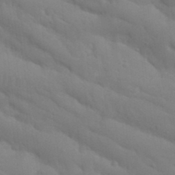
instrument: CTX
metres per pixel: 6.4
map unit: Nhu
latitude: 21.6127
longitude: -73.6127
